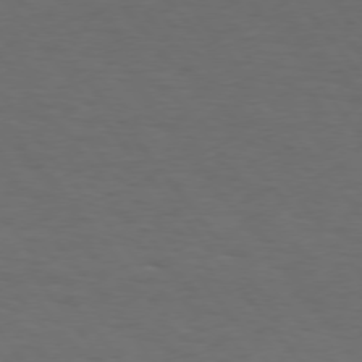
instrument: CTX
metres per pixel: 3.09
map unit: Hpe
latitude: 75.1781
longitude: -131.3860
